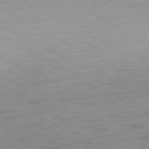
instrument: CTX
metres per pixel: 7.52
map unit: Ap
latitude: -80.7652
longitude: -61.7638
